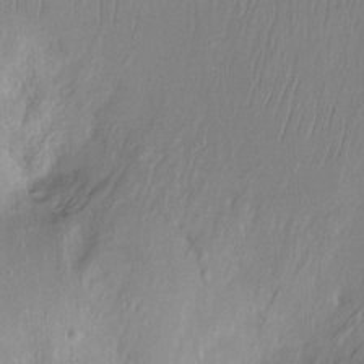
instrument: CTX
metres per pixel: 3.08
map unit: Ht
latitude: -11.8989
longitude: -45.6316
